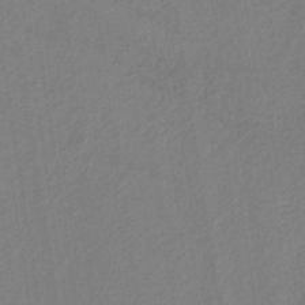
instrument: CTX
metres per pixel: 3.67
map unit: lHb
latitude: -38.6897
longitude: 54.8597
